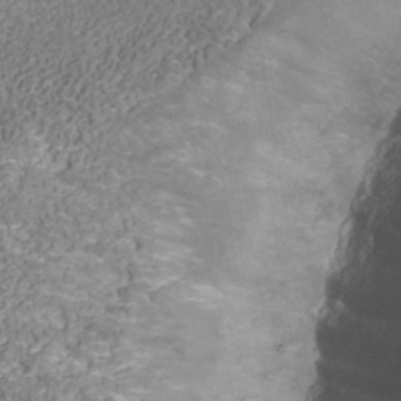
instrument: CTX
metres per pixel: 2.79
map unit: Nhu
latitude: -39.1809
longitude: -84.4223
